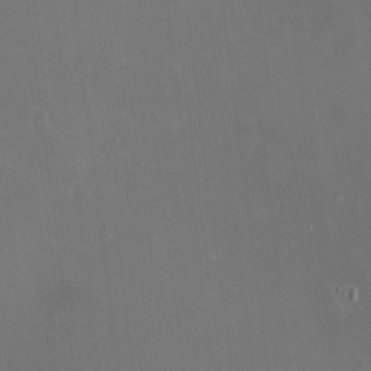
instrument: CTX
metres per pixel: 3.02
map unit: HNhu
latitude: 6.8002
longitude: 8.9353
